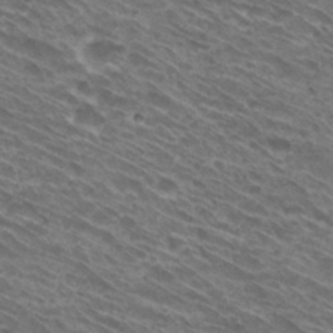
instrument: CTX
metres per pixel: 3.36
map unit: Hto
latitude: 30.4790
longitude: -44.5923
